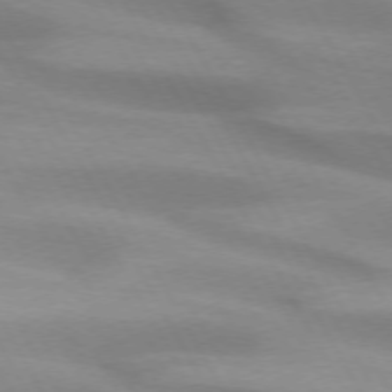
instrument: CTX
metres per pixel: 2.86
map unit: lApd
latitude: 72.7436
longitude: -51.0647
